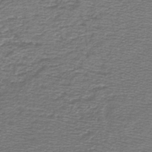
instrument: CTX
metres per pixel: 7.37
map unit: lHb
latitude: -44.5952
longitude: 56.9353
